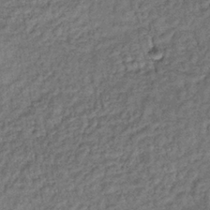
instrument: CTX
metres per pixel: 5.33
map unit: lHb
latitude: -35.8800
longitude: 66.0472
